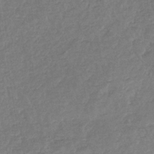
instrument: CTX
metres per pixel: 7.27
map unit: eHb
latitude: -34.7085
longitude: 76.8219
